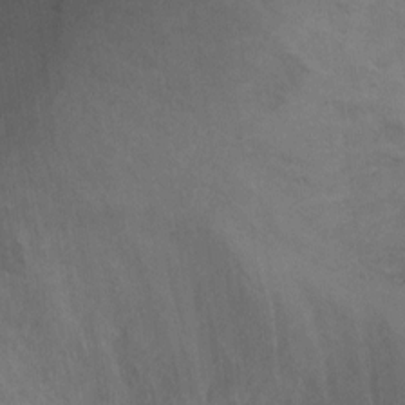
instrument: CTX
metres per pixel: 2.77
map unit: Ht
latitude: 0.4223
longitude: -36.9703
